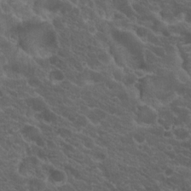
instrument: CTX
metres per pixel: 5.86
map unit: Hto
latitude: 19.6694
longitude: -34.8191
